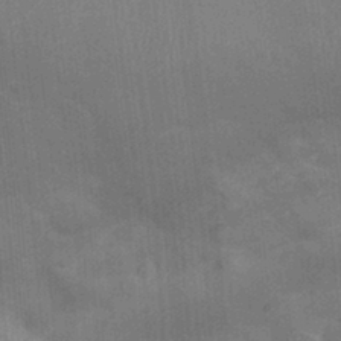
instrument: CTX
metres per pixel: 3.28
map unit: Nhu
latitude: -11.9556
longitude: -22.2522
